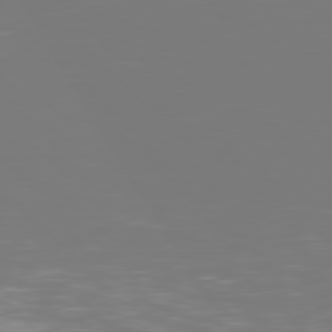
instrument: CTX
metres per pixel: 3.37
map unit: Hpe
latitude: 78.3090
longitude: -166.4790
